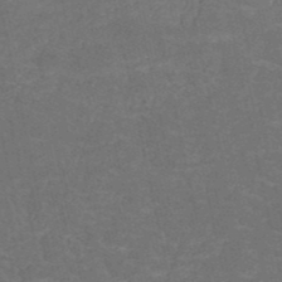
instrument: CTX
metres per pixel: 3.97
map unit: HNb
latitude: -50.8597
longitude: -48.3089
